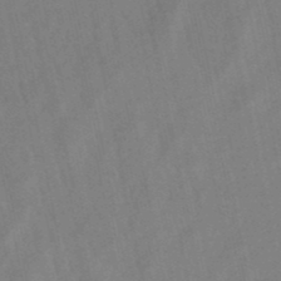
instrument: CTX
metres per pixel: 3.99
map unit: lHb
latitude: -49.3321
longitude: 72.3873
